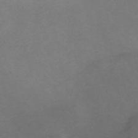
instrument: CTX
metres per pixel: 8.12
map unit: Nve
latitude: -58.2928
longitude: 59.2753
